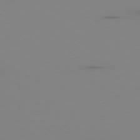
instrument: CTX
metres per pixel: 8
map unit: Ap
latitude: -79.9556
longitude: -63.3671
